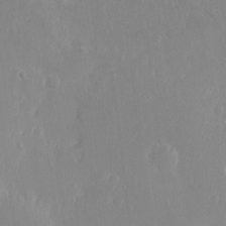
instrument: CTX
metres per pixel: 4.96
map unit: Nhu
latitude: -11.4077
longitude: -37.7072
